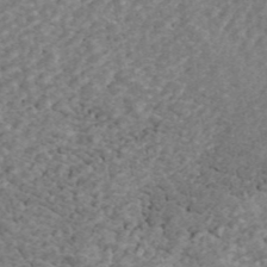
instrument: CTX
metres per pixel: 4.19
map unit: ANa
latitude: 45.2726
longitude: 29.1431
